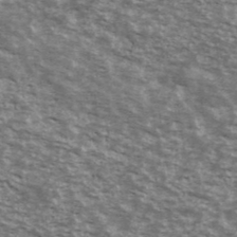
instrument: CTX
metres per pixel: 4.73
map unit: Ave
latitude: 40.5167
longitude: -109.6127
